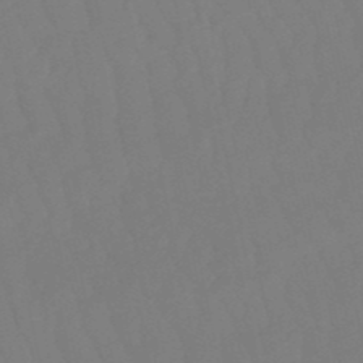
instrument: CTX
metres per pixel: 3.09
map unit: lHb
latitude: -50.2173
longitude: 80.9542
